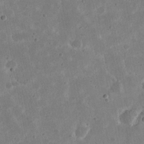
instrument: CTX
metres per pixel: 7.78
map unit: eHh
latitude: 22.0255
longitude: -67.9906
